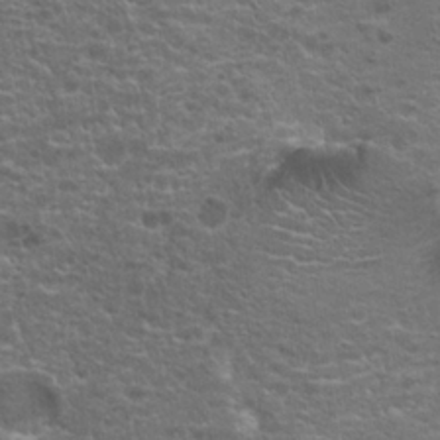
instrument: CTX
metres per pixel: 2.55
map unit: Hto
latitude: 18.9136
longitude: -41.6315
